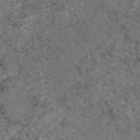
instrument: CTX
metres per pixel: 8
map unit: eAb
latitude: 46.4979
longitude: 118.2173
